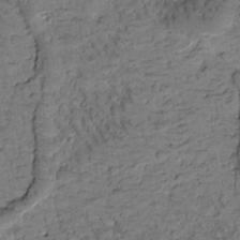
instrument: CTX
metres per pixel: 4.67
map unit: Htu
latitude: -2.4817
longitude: 173.1809
